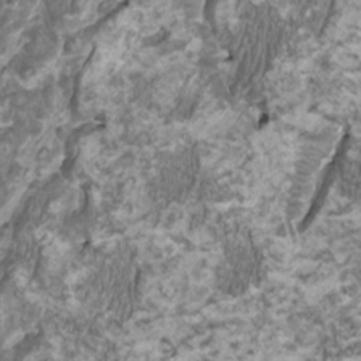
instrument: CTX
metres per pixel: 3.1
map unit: HNhu
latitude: 1.2726
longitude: -0.8002
